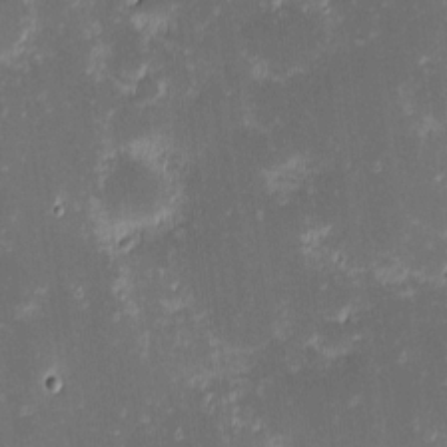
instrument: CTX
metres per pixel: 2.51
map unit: eHh
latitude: -2.5384
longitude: -86.3845
